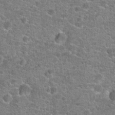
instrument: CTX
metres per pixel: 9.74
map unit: Hto
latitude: 20.4034
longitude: -43.8961
